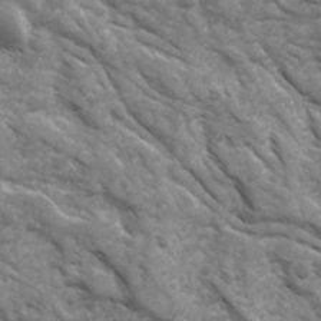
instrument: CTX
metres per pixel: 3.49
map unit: Ave
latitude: 17.1970
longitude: -131.7828
